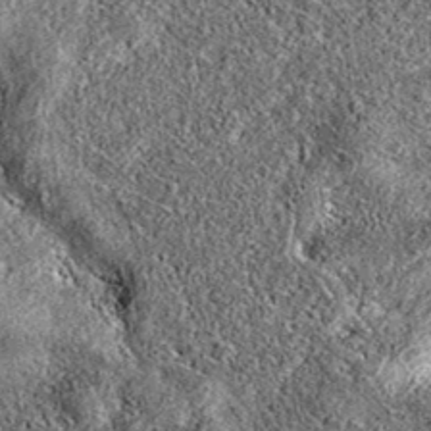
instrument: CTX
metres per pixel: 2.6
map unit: eAb
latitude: 36.6490
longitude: 111.7856
